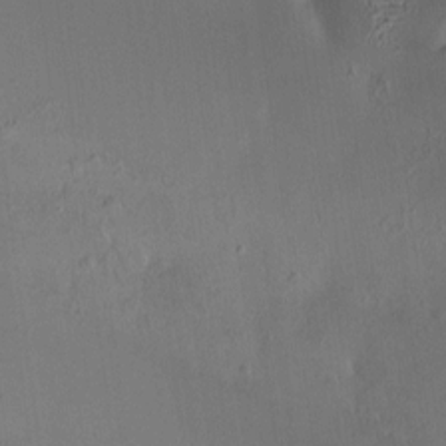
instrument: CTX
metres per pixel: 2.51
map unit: HNhu
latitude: 5.8772
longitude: 9.5210
